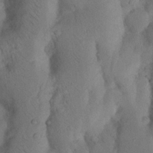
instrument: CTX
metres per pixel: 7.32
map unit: Nhu
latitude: 18.7057
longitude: -75.8961
